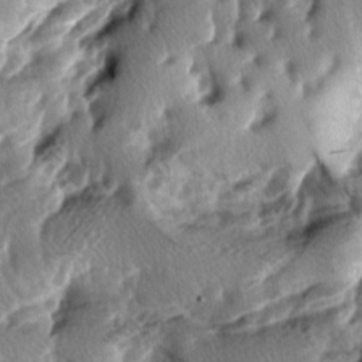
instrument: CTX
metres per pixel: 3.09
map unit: lAa
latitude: -6.9919
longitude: -124.6679
